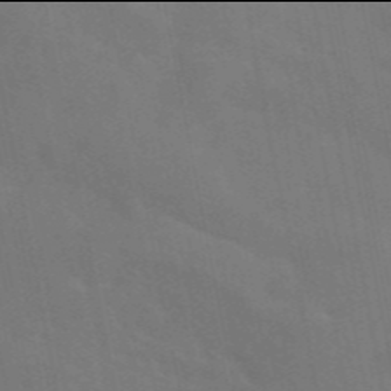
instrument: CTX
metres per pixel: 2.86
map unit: eAb
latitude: 45.9906
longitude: 121.1431
